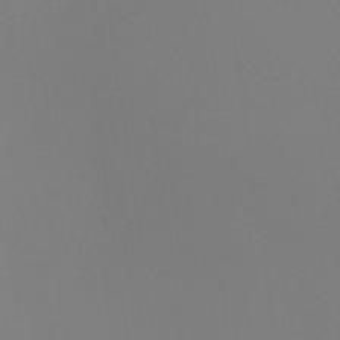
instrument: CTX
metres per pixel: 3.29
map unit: Nhu
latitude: -6.2550
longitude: -95.0459
